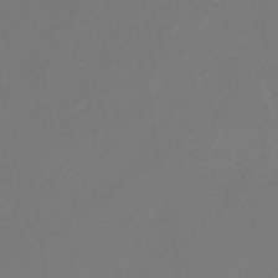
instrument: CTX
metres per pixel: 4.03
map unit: HNb
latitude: -47.2187
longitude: -35.3859
